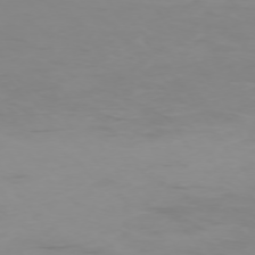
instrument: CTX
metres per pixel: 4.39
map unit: Ap
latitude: -74.4440
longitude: -82.0633
